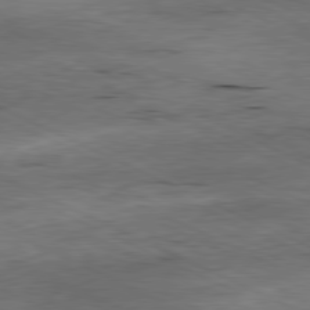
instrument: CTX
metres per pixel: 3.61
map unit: Ap
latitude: -81.3321
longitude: -91.6694
